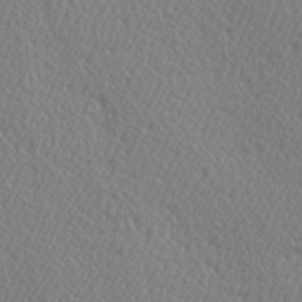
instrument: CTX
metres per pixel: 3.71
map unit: Hve
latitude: 3.4237
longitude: -124.3089
